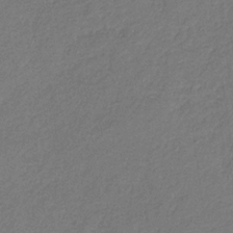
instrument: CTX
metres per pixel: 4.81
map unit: eHb
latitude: -30.2172
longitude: 66.6140
